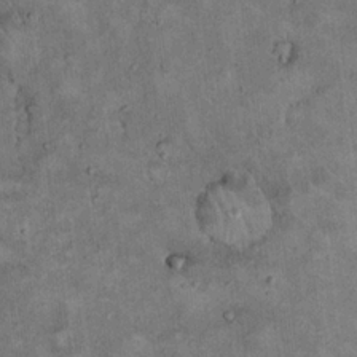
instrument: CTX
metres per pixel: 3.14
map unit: eHh
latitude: 19.0458
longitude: -60.6679
